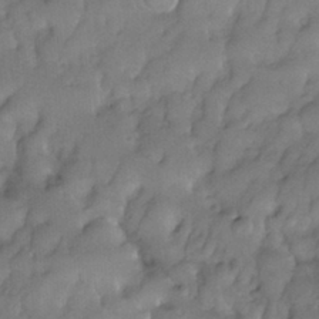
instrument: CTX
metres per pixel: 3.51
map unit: eHh
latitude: -23.2187
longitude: 15.8234
